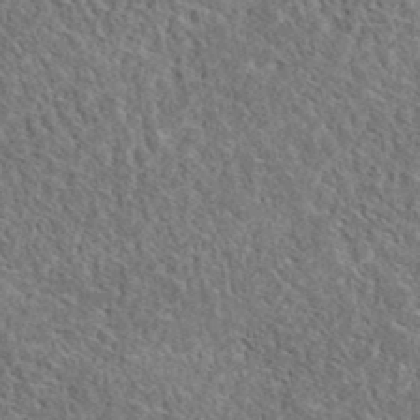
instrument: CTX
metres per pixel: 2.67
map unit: eAb
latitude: 37.1592
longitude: 112.6141
